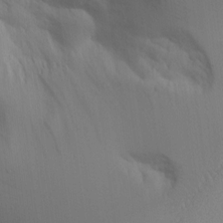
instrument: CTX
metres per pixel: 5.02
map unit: Aa
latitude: 10.5735
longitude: -126.6113
